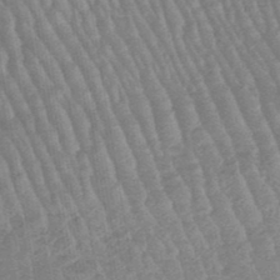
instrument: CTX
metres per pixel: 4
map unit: lHb
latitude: -47.5399
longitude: 76.2739
